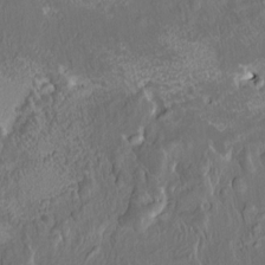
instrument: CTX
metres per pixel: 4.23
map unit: HNhu
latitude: 6.0255
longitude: 10.7652
